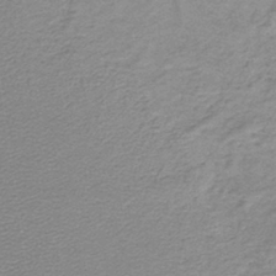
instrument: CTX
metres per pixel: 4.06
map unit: lHb
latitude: -40.9730
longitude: 63.2754
